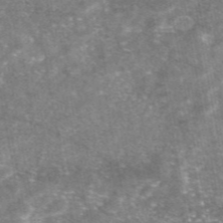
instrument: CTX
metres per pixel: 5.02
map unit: eAb
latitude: 46.9136
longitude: 121.0675
